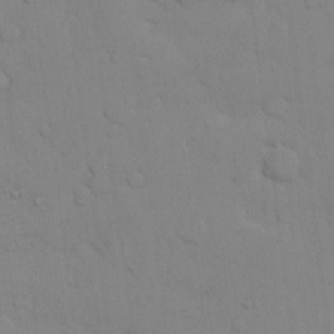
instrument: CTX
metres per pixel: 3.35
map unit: Hto
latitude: 12.0822
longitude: -56.6868
